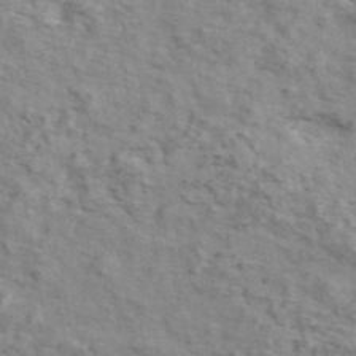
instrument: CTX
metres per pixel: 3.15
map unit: ANa
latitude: 46.0822
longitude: 28.8219
